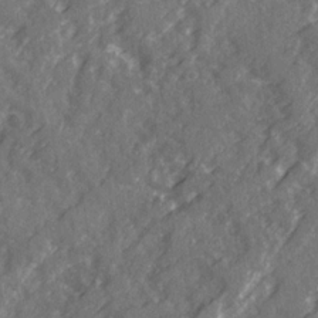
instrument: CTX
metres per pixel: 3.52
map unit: Ave
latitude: 21.8395
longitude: -132.2712
